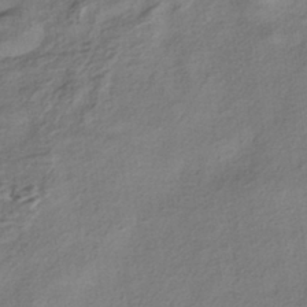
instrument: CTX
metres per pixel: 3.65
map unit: HNhu
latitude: -40.3684
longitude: 107.1620
